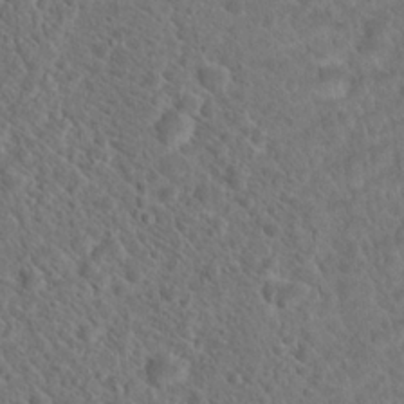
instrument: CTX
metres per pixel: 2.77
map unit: Hto
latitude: 19.6694
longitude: -38.3089
